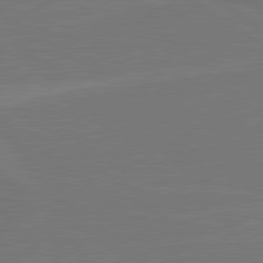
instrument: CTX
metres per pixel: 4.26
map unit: lApd
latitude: 79.9906
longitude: 163.8611
